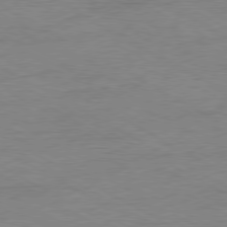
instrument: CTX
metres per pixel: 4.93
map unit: Ap
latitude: -80.5763
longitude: -86.7435
